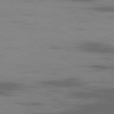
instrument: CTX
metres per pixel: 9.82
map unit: Ap
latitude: -80.3873
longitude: -94.4034
